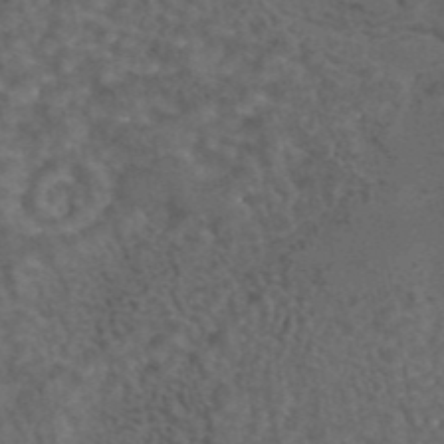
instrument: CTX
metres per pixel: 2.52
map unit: eAb
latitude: 43.4238
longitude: 106.8408
